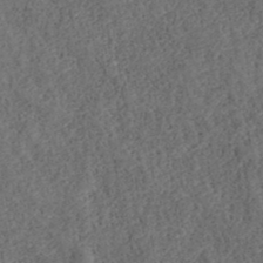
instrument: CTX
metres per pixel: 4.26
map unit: ANa
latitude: 39.8583
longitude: 18.2928
